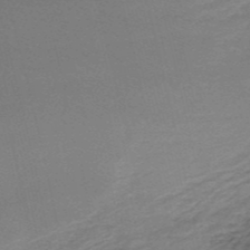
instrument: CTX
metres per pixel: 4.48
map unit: HNb
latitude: -51.4076
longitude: -41.4804
